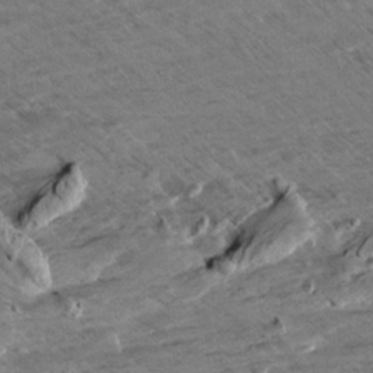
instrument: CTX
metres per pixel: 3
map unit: Aa
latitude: 10.0822
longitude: -140.1388
